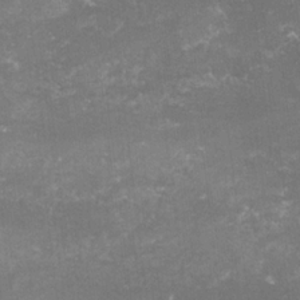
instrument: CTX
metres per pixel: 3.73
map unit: lHvf
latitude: -15.5588
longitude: -100.6113
